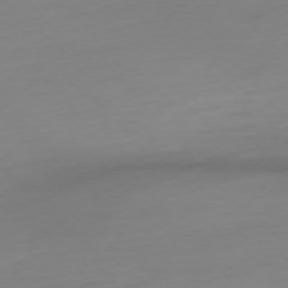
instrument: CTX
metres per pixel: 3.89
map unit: Ap
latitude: -76.0283
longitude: -71.3481
